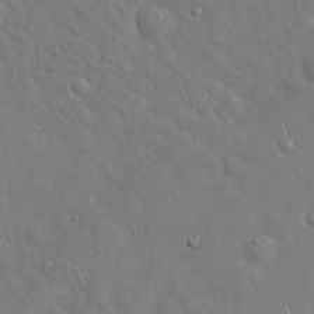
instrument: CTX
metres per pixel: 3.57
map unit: Hto
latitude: 19.1403
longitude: -53.1970
